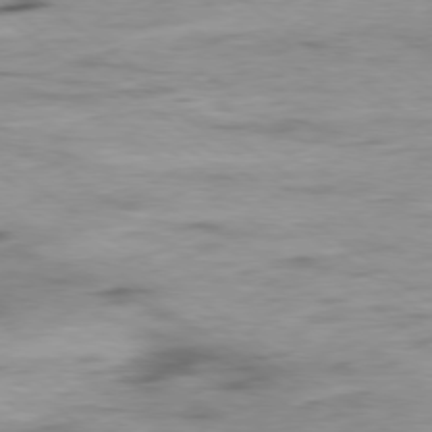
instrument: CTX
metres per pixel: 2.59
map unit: Ap
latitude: -78.8597
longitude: -92.1955
